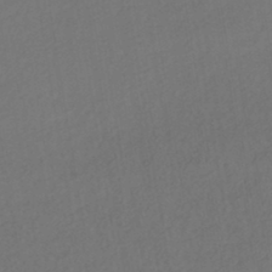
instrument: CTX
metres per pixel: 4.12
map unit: HNhu
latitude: -44.7652
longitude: 94.7463
